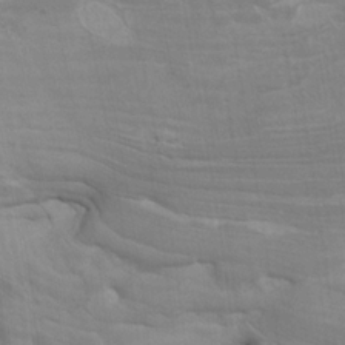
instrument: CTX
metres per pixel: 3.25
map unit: Nhu
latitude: -10.0850
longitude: -75.4615
